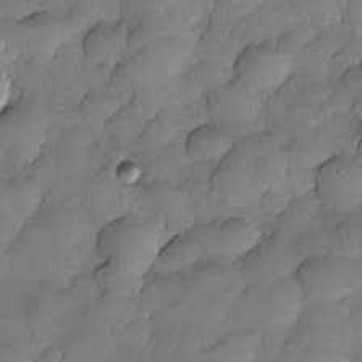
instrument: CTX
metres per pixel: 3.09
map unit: Nhe
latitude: -30.1039
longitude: -139.6694
